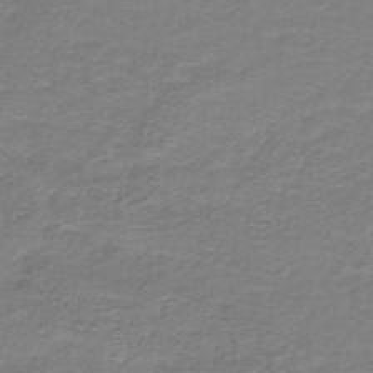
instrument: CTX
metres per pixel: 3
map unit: HNb
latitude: -44.7463
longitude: 52.7841
